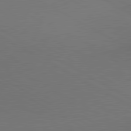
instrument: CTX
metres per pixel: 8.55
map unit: lApd
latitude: 80.3845
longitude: 140.3495
